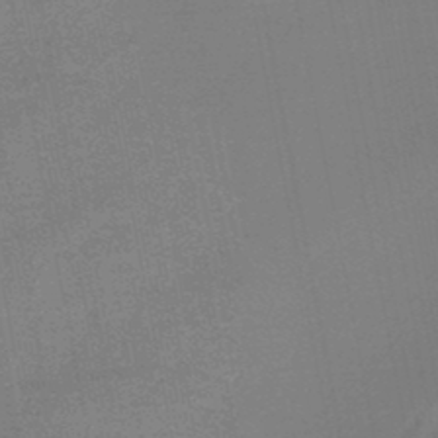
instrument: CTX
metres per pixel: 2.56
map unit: HNb
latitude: -47.5021
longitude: -39.4615
